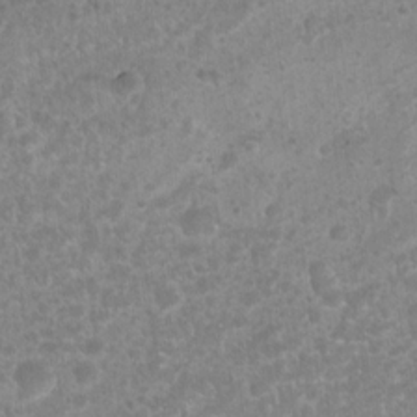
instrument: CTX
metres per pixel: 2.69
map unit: Nhu
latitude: 8.4412
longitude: -21.9717
